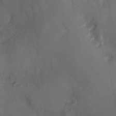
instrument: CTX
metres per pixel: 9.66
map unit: Nhu
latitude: 3.5938
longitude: -15.4616
